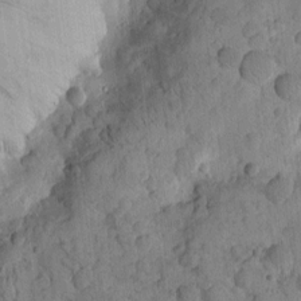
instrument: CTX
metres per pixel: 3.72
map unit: Htu
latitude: -3.6721
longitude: 172.5762
